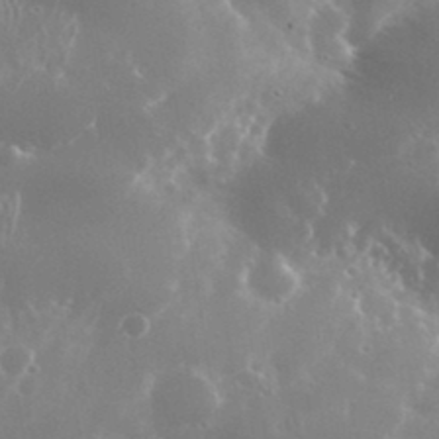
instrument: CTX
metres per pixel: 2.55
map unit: eHh
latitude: 35.5938
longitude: -58.6491
